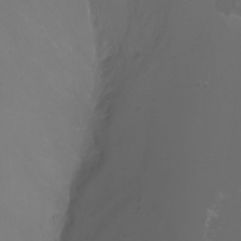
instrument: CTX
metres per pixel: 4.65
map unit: Htu
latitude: -5.2187
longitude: -88.7813
